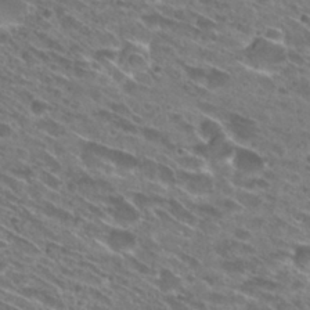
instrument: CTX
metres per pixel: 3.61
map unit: Hto
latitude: 28.6679
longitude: -45.0269
